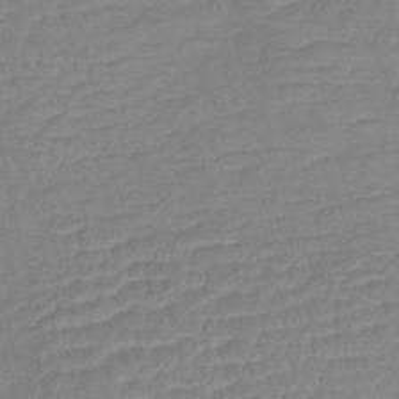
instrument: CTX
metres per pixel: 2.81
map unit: lHb
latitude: -40.8786
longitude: 76.3306
